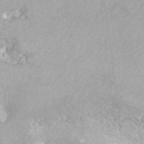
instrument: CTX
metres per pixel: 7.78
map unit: ANa
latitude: 41.8394
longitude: 18.0283
